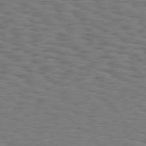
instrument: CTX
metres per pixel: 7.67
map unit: Hpe
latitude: 75.7261
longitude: -133.9528
